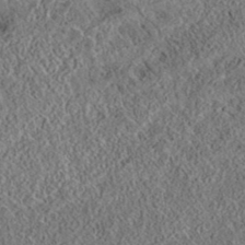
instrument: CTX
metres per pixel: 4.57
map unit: eAb
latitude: 35.9339
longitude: 110.3306
